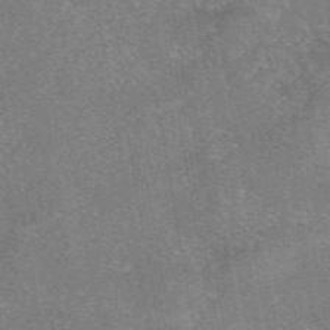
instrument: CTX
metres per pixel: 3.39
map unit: eAb
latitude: 47.6316
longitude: 102.4251
